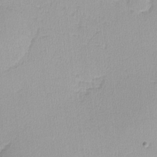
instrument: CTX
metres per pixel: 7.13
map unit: lHvf
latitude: -12.1417
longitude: -99.4048
